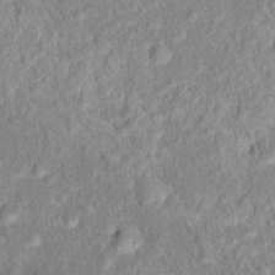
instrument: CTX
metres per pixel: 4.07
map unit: Hto
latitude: 16.4601
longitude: -41.6882
